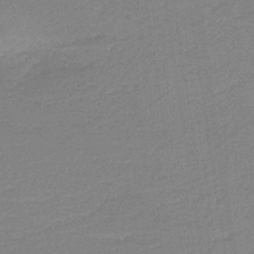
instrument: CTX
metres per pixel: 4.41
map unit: HNb
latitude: -37.0864
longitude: 56.7652
